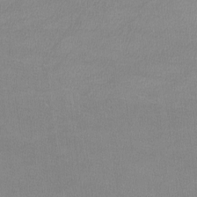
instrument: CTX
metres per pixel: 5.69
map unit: lHvf
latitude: -12.0850
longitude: -101.5938
